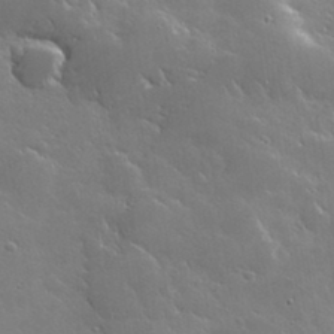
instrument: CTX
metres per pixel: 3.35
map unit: lHvf
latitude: 36.2712
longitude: -91.2537
